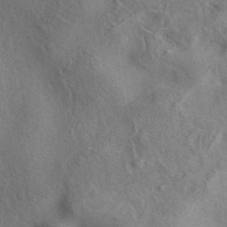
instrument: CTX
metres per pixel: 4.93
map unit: eAb
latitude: 39.7261
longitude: 112.2740
